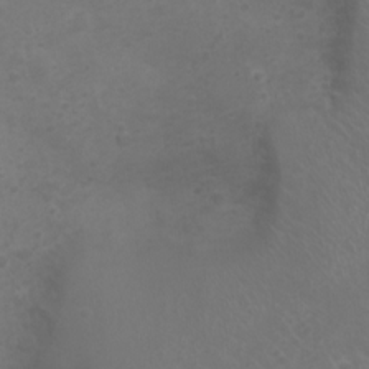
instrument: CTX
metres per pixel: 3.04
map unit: Nhu
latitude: 2.2522
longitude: -14.8380
